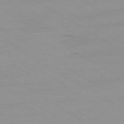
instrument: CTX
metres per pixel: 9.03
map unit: Ap
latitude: -79.8044
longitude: -93.1592
